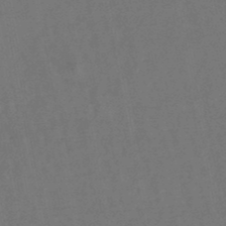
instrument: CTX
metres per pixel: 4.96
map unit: lHb
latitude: -47.8422
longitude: 74.0283
